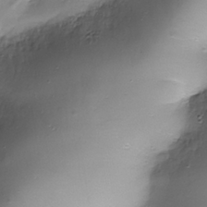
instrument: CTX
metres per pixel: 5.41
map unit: Nhe
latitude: -37.6910
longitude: -147.7639
